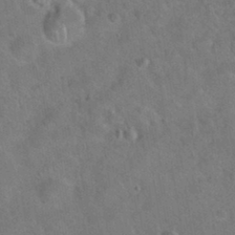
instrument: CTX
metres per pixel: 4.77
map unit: Hto
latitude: 21.1403
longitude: -50.1955
